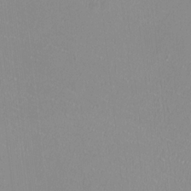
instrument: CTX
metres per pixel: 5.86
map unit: HNhu
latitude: -1.6344
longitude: -1.3481
